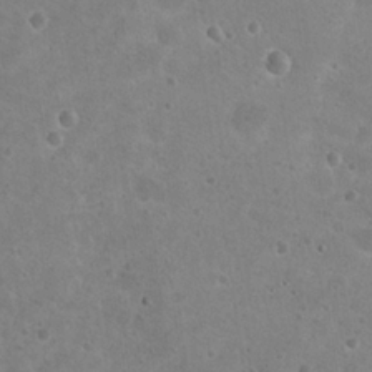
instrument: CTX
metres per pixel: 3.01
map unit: Nhu
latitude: 18.1200
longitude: -32.8380
